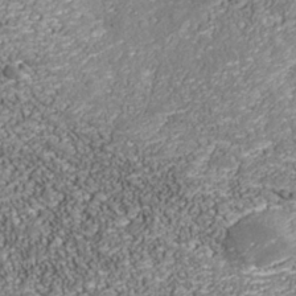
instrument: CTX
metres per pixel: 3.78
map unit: Nhu
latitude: -38.7274
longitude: -83.6882
